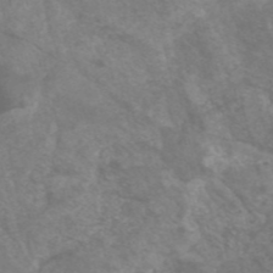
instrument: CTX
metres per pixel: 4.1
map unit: HNhu
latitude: -47.6910
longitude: 28.1228
